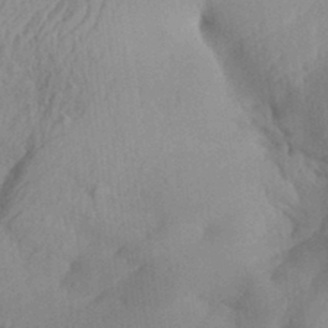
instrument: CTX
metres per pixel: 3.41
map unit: Aa
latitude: 32.2523
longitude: -142.2145
